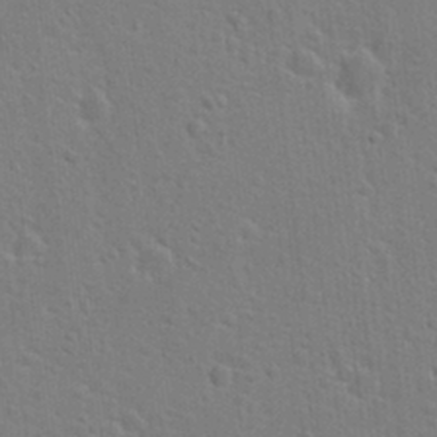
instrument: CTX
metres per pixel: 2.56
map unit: Hto
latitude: 22.1956
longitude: -47.5749
